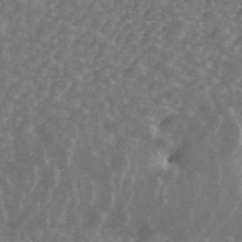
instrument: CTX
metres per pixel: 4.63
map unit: ANa
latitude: 44.8380
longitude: 29.9556
